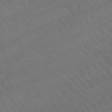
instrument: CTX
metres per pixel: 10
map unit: lHb
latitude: -45.7667
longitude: 77.0486
